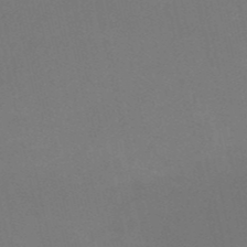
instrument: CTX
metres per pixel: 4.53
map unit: HNb
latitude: -52.6140
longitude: -46.3279
